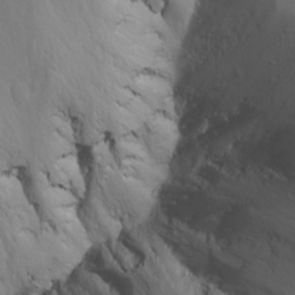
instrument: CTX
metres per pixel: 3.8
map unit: Ave
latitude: -11.2187
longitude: -121.1970
